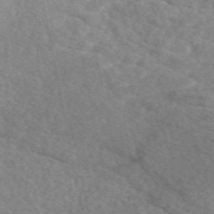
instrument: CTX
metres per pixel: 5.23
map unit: eAb
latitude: 49.7261
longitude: 116.8596
